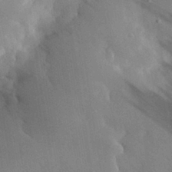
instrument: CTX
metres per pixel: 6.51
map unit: eHh
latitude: 31.0081
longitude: -72.6113
